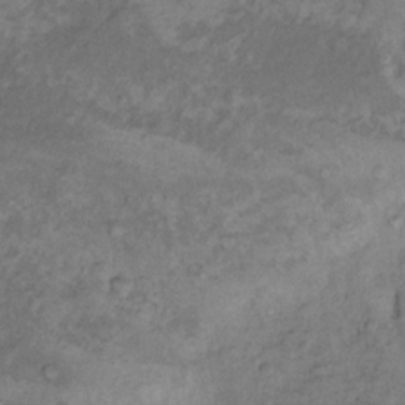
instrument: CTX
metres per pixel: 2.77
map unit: Nhu
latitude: 10.7057
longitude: -26.8002
